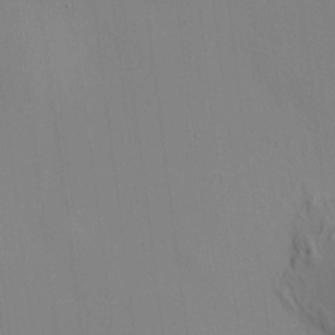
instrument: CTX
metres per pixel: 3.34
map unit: HNhu
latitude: 8.1578
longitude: 14.9164
